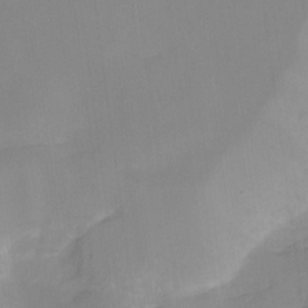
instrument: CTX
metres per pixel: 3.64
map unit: HNhu
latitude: -20.4251
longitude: 84.9919
